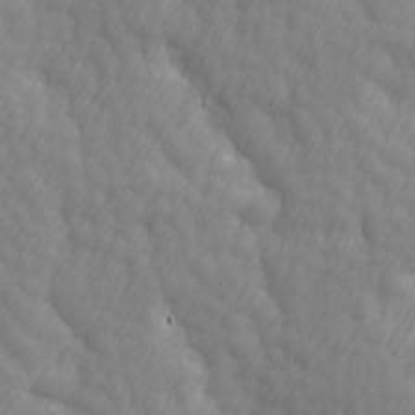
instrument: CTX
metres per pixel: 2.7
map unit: Ave
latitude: 13.3482
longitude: -105.4427
